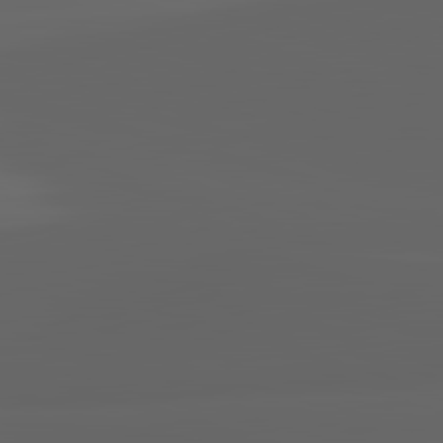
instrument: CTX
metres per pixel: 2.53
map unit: lApd
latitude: 82.9135
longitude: -133.6883
